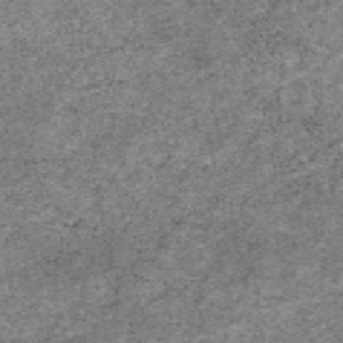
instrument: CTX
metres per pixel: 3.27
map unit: eAb
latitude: 47.1026
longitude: 118.9542
